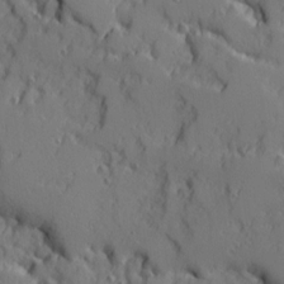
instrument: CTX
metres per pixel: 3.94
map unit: Ave
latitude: 11.6505
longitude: -101.5182
